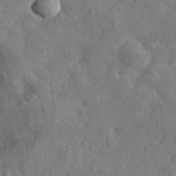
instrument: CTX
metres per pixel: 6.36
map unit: eHh
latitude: 31.0270
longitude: -70.7435
